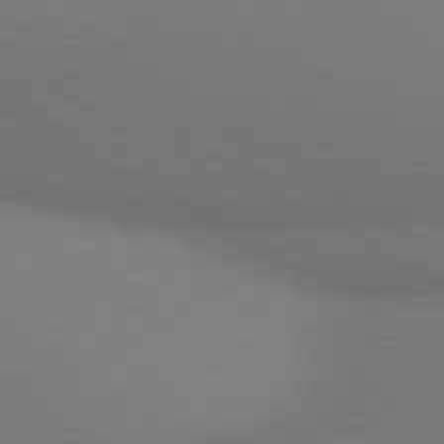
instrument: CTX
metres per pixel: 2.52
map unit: lApd
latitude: 80.4601
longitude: 130.1417
